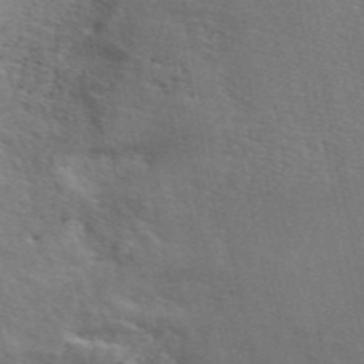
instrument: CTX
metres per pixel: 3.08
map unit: ANa
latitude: 49.4804
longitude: -79.4427
